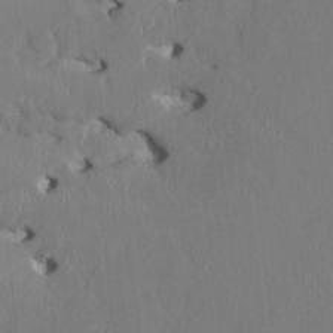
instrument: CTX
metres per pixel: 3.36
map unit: HNhu
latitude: 3.2348
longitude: -5.0647
